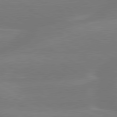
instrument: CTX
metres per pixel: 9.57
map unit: lApd
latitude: 79.5371
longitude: -150.4223
